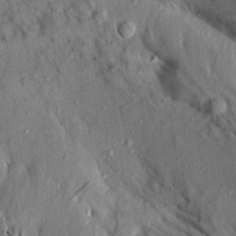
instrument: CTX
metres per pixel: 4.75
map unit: Aa
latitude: 13.7261
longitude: -143.7828
